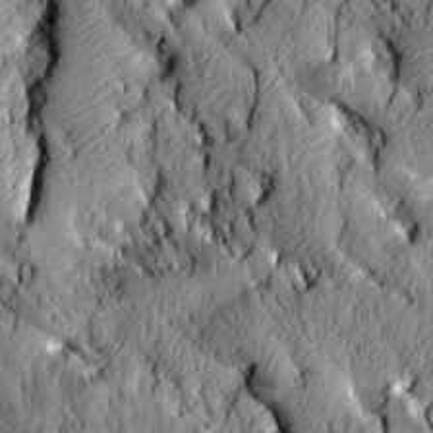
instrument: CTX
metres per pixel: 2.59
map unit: Aa
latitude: 7.0269
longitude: -128.2144
